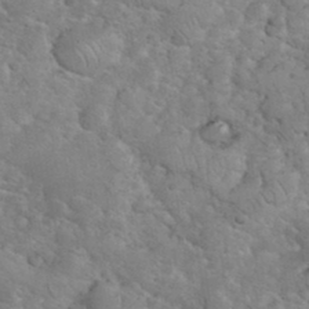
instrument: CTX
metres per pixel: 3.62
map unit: eHh
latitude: 35.3859
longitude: -65.1781
